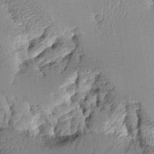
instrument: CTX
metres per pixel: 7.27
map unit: Aa
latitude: 10.9514
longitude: -127.3104
